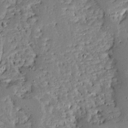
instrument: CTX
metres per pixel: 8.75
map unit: Ave
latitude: 12.7246
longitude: -137.7450
